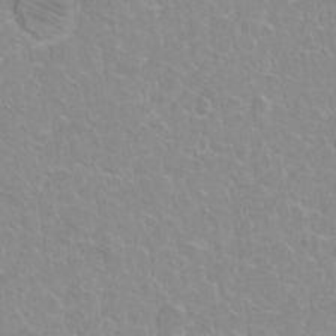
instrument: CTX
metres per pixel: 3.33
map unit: Hto
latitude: 2.1200
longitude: -32.6113
